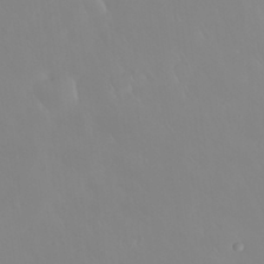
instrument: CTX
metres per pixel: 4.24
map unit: Nhu
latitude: 30.5357
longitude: -58.8758
